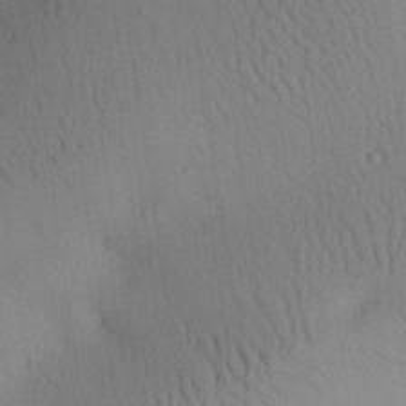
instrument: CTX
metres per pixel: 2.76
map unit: Aa
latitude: 30.0255
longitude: -144.1200
